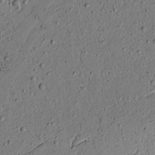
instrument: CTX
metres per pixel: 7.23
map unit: lAvf
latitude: 4.6490
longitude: 167.8044
